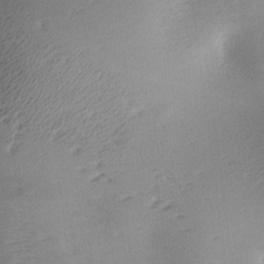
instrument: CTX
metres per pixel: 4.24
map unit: lAa
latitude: -10.5574
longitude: -124.7813
